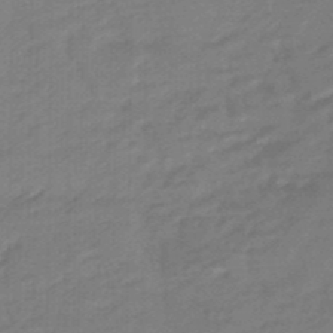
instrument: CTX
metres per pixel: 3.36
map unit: eHb
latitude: -46.2550
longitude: 89.4643
